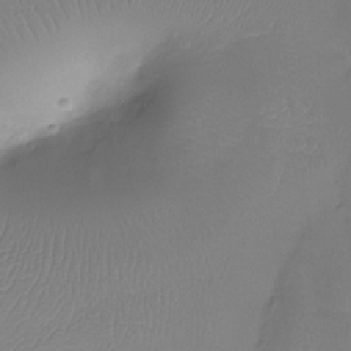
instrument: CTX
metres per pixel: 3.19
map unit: Ht
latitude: -12.8030
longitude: -45.0836
